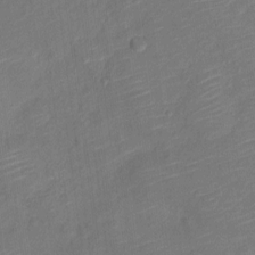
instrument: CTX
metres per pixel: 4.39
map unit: Nve
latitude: -19.1620
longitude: 107.3699
